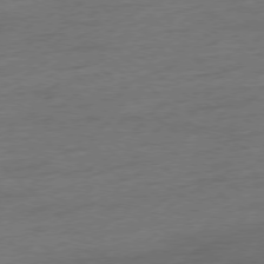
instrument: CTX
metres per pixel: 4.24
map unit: Hpe
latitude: -77.3888
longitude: -13.0648
